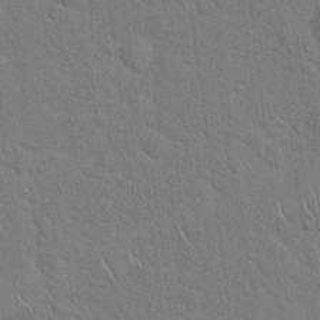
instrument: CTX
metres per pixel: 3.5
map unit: Hto
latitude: 19.0458
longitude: -51.7071
